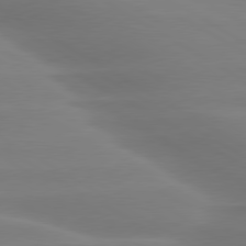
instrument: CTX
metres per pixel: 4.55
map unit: lApd
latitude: 79.9339
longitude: -124.0633
